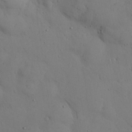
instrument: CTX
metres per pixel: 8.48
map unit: Nhu
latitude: 27.6316
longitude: -72.5924
